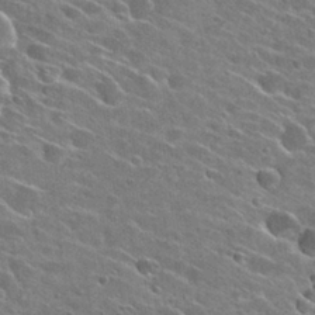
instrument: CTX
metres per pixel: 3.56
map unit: Hto
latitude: 26.6869
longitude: -43.0836
